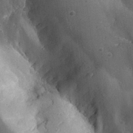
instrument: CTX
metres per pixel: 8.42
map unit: Aa
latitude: 30.2523
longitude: -132.0255
